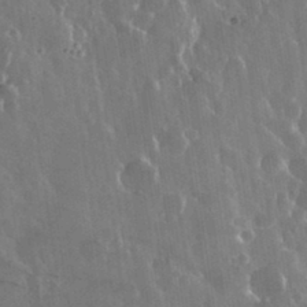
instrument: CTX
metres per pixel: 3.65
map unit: eHh
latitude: 33.7450
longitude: -58.3845
